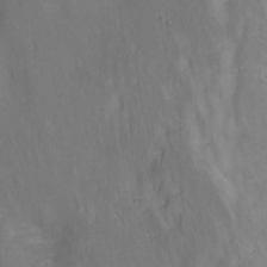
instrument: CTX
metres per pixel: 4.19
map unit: Nhu
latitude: -7.8989
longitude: -68.5168
